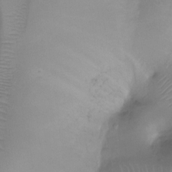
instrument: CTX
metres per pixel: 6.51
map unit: Ht
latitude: -6.9730
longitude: -29.4048
